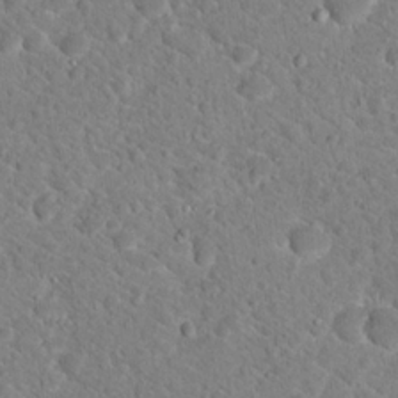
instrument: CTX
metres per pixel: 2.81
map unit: Hto
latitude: 18.7813
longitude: -33.4049
